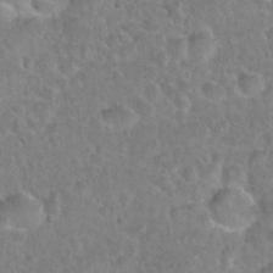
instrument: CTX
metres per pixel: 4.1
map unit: Hto
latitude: 21.3104
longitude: -47.9717
